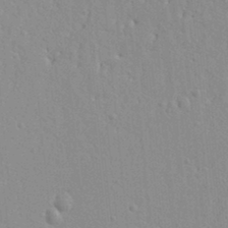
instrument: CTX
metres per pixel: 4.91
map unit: Ht
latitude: 8.2712
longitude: -76.7813
